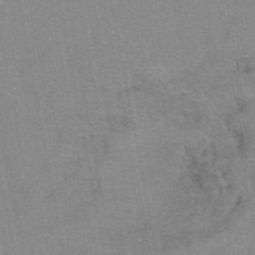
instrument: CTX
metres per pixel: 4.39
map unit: eAb
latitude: 48.5924
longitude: 103.7856
